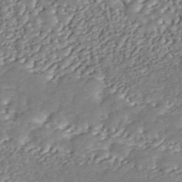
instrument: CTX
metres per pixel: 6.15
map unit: ANa
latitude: 45.5938
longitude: 37.2187
